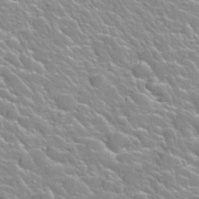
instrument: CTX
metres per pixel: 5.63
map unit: Nhu
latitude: 28.0822
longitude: -53.2537
